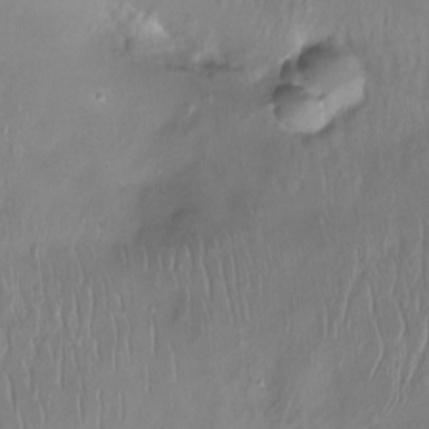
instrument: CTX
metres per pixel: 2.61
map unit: Ht
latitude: -15.1243
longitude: -45.1214
